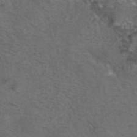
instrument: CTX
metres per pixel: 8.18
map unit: eAb
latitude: 43.6127
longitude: 105.2754
